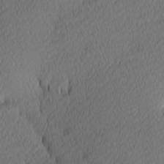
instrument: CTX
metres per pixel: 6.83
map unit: Hve
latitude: 12.6491
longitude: -90.6302
